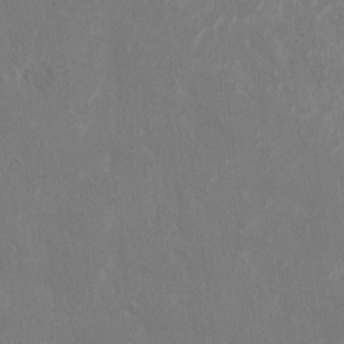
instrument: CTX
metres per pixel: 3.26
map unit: HNhu
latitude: 7.6316
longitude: -3.2348
